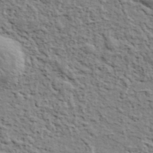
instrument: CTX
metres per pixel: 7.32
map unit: eHh
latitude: 37.6883
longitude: -82.0633
